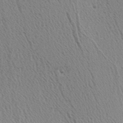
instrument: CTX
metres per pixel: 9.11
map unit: Hve
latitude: 2.6301
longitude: -124.6301
